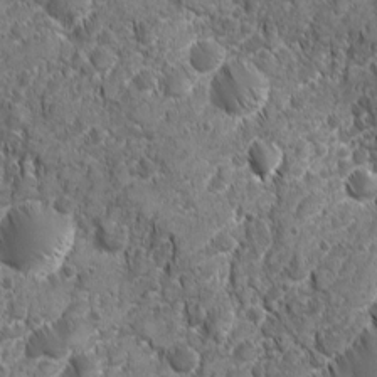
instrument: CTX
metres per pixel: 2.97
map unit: Ave
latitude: -10.4251
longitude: -119.5938
